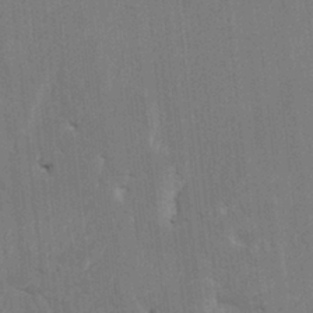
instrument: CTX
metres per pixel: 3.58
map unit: HNhu
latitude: 4.1011
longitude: -7.4615
